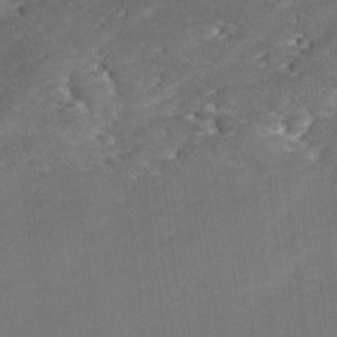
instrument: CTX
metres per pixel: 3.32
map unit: Ave
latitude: 17.4615
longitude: -136.3845
